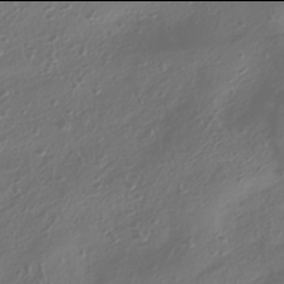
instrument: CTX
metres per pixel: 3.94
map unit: HNhu
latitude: -42.0094
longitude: 106.4440
